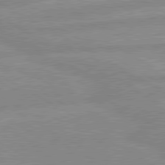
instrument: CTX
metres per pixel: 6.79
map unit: lApd
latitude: 80.1200
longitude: -168.7624
